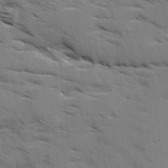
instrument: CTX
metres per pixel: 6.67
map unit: Ave
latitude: 1.6316
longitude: -110.3090
